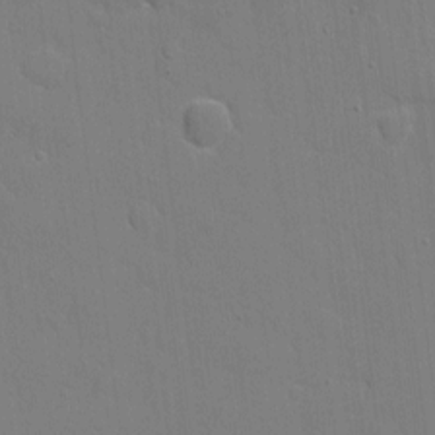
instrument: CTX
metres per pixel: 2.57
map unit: eHh
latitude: 5.2348
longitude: -67.2914
